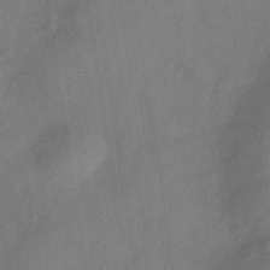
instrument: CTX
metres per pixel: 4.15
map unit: Hve
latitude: -32.5385
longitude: 92.2928
